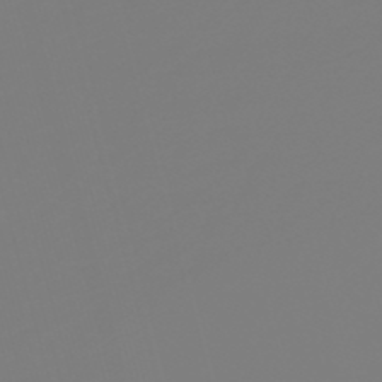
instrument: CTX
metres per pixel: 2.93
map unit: lHb
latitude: -50.3495
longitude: 81.9556
